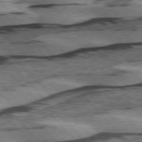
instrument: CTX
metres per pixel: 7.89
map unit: lApd
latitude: 75.5560
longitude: -78.4034
